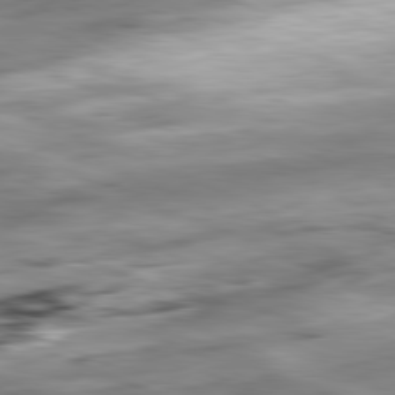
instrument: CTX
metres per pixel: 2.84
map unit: Ap
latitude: -81.9367
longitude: -81.1781
